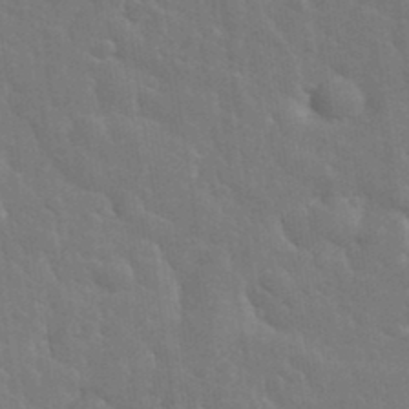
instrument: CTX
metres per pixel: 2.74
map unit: eHh
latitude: 35.4048
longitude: -61.1781
